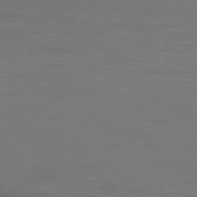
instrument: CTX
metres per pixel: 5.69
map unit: Ap
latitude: -77.8044
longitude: -94.8758
